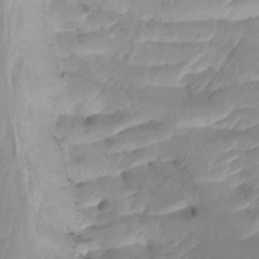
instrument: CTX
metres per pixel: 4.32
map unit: Nhu
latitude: -8.0472
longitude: -67.4615
